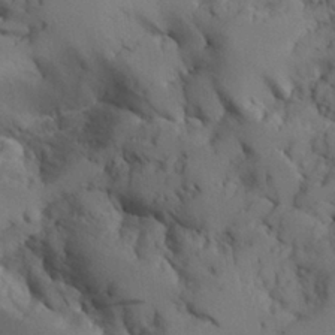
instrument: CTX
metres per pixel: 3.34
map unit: Aa
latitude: 26.1956
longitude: -129.2726
